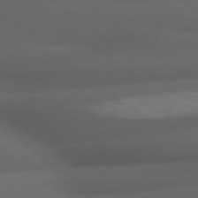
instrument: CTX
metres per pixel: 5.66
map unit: Hpe
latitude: 79.0270
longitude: -128.5923
